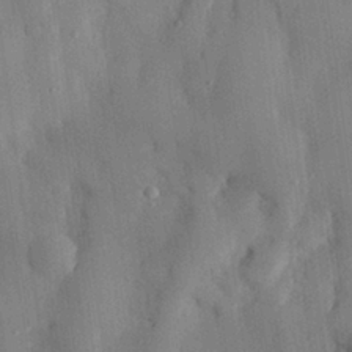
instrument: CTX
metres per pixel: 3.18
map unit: eHh
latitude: 27.1403
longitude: -76.7057
